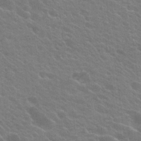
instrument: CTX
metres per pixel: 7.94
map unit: Hto
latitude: 23.9339
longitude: -35.4237
